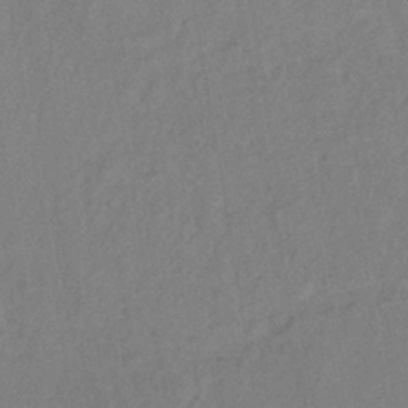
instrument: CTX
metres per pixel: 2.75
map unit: lHb
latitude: -39.1431
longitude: 69.0108
